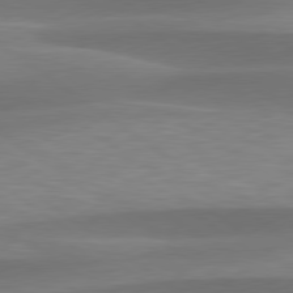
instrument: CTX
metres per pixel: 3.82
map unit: lApd
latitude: 79.4805
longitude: -94.0444
